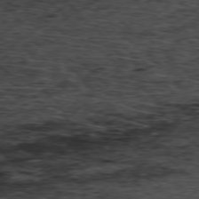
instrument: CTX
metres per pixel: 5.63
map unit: Hpe
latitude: -77.5021
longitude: 13.1431
